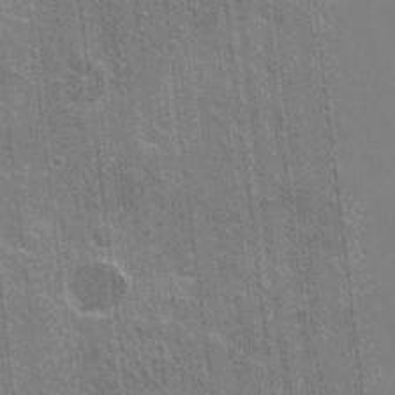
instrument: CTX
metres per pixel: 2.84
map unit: Hto
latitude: -3.8989
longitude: -35.4237
